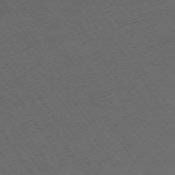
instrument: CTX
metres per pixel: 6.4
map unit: Ap
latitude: -74.6141
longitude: -71.0647
